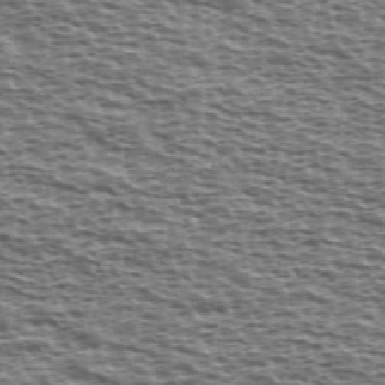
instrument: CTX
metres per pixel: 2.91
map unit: Ave
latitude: 38.4979
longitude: -112.4223
